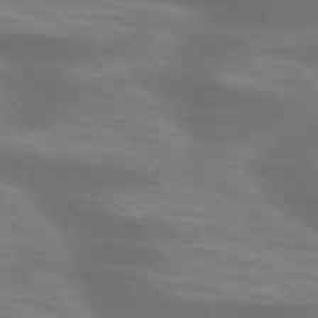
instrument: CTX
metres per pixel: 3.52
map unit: lApd
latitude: 75.5749
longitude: -58.1767
